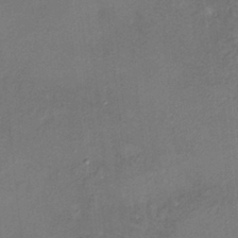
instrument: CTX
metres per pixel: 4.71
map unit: HNhu
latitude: 5.0836
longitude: 14.0283
